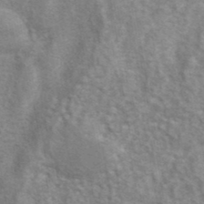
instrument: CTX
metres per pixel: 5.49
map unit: eAb
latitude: 41.1214
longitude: 105.5966
